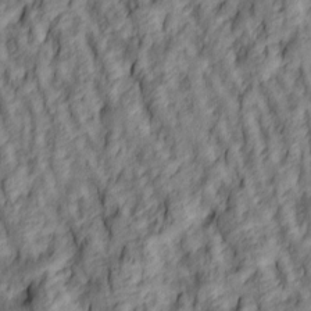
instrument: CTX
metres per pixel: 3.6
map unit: lAa
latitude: 4.8380
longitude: -116.3089
